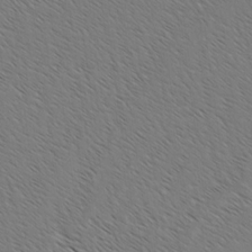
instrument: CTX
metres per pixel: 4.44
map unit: lAvf
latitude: -2.5006
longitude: -113.3293
